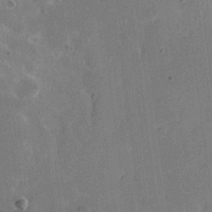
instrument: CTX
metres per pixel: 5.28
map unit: eHh
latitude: 6.2711
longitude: -67.0080
